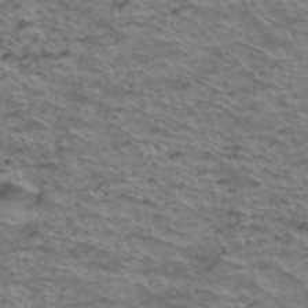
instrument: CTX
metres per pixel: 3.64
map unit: Hto
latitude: 38.4601
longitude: -44.3278
